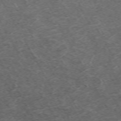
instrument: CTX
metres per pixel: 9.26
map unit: Hpe
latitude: -70.4629
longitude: 17.1809
